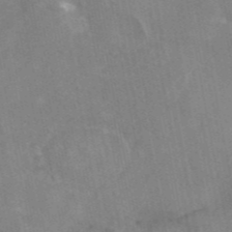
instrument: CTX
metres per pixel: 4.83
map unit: eAb
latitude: 45.8394
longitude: 124.3306
